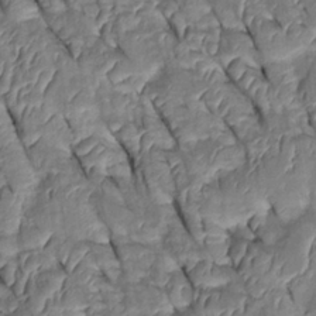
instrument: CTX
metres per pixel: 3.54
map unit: Htu
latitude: 0.2144
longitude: 148.8408
